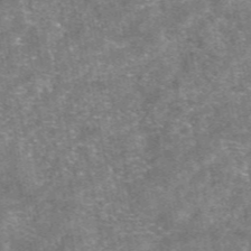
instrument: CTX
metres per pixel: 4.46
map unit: eAb
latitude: 47.1592
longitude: 121.4832
